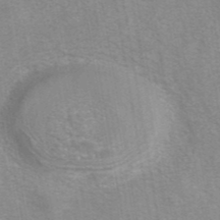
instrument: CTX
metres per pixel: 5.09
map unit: eAb
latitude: 41.9528
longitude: 107.2187
